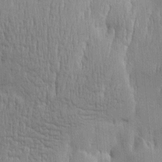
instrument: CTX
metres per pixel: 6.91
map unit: Htu
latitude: -5.4832
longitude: 174.5195
